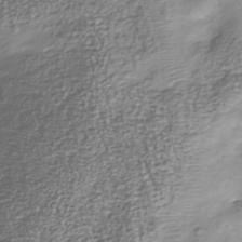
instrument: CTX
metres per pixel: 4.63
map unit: Nhu
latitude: -39.1998
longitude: -81.7072
